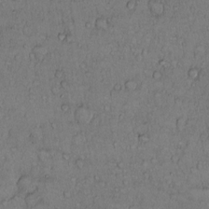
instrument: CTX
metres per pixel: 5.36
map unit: Hto
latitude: 10.7057
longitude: -58.1767
